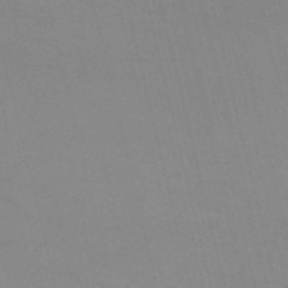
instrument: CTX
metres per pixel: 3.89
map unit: HNb
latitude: -54.9920
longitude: -37.3293
